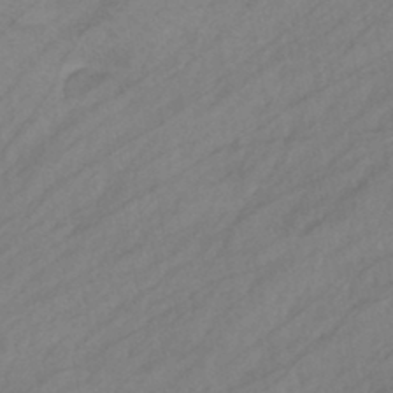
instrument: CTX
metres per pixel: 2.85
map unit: eHb
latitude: -43.1620
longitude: 85.5021
